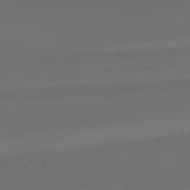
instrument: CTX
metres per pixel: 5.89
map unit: lApd
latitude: 82.3089
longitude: -160.8380
